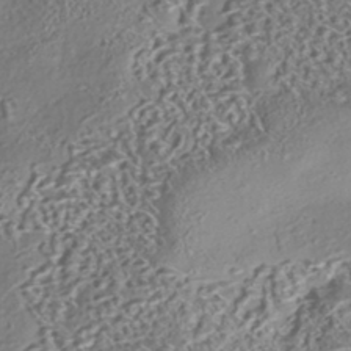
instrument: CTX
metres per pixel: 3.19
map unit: eHh
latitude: -43.1053
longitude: 122.0472
